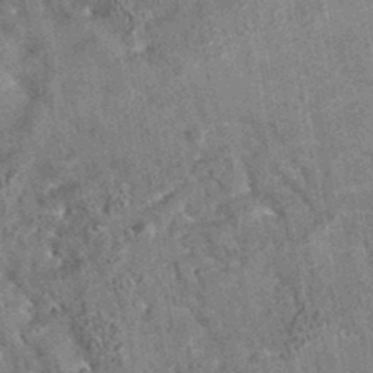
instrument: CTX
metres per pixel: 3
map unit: eAb
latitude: 35.2537
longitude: 113.3321
